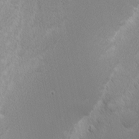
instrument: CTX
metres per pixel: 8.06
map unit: Nhu
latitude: 1.8583
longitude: -77.1025
